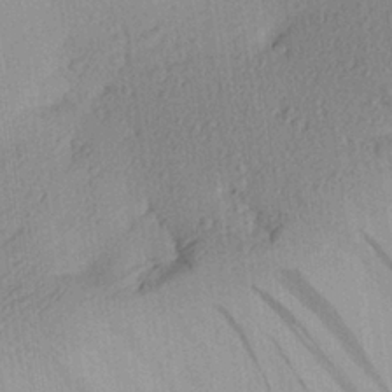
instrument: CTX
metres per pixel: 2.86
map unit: Aa
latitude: 25.4048
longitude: -145.1025
